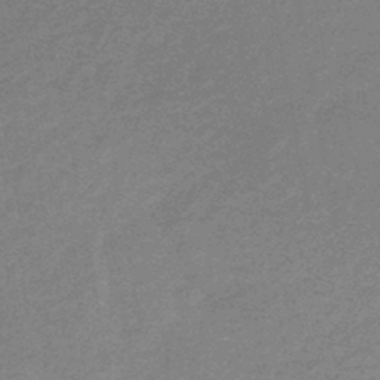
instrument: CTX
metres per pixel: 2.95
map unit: HNb
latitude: -44.4629
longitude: 52.5762
